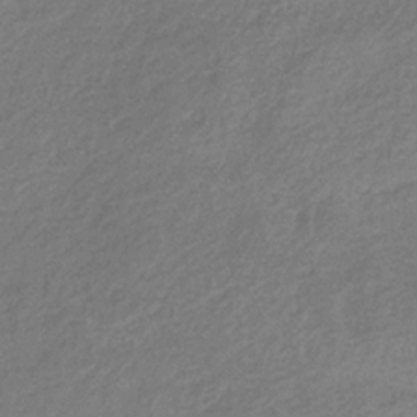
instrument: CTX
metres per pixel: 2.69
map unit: eHb
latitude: -30.3117
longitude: 70.7841
